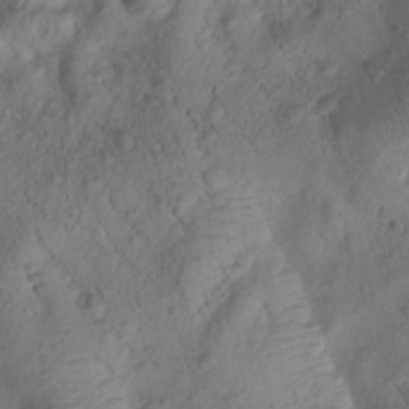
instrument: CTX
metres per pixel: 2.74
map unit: Htu
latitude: -0.0472
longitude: 174.7085
